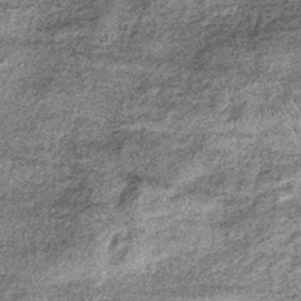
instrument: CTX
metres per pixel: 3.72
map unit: lHb
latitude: -36.7085
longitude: 67.0298
